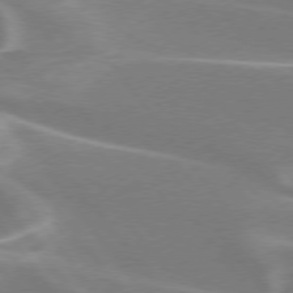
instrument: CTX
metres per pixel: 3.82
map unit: lApd
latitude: 75.7450
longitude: -62.3279
